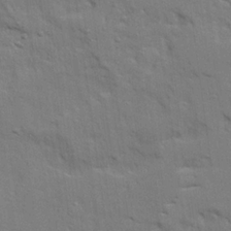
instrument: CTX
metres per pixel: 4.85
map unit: Ave
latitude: 22.3467
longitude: -130.3468
